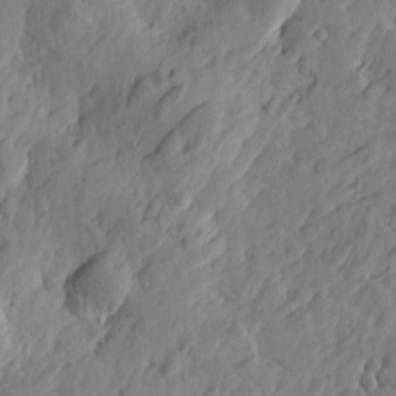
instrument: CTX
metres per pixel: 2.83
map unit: Htu
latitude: -3.6721
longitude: -178.4034
